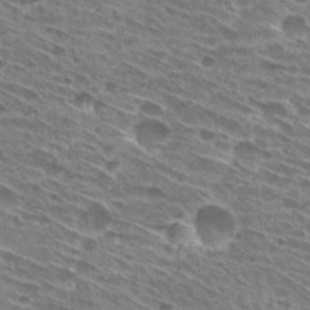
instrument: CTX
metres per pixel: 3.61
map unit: Hto
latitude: 29.2726
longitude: -44.8380
